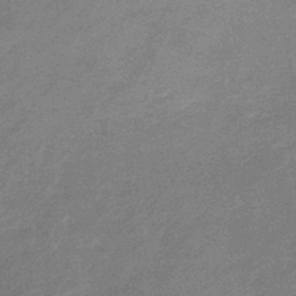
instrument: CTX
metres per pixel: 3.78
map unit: lHb
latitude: -34.2928
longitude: 69.5588
